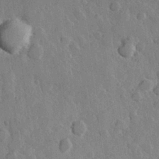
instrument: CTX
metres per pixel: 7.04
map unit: Hve
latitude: 23.9906
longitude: 149.3132
